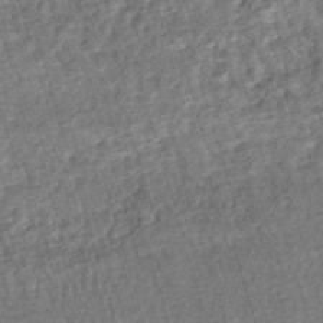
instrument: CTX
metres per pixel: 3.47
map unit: HNhu
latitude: -47.9367
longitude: 99.5966
